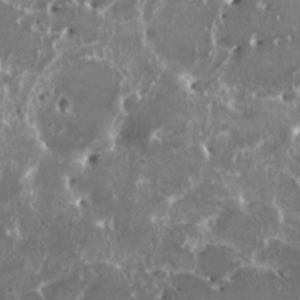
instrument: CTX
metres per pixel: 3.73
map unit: HNhu
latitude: 1.4615
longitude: 6.3684
